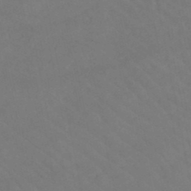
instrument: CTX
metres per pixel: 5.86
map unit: lHb
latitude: -47.4643
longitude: 75.6722
